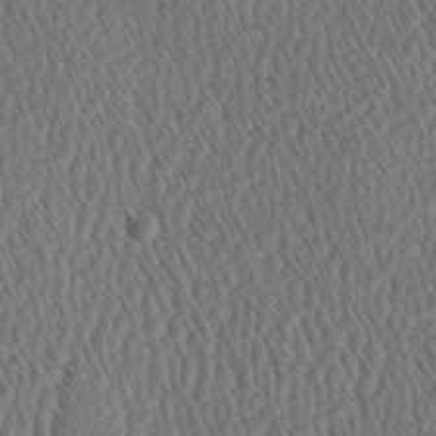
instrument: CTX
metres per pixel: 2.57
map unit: Hve
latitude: 3.6694
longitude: -124.6868
